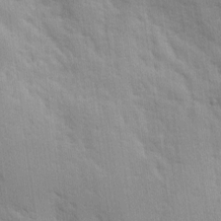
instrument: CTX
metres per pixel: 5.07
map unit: Ave
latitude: 10.3845
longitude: -102.6112
